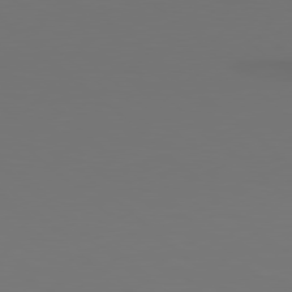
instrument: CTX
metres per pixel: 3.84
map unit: Hpe
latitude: 78.1956
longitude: -133.0081
